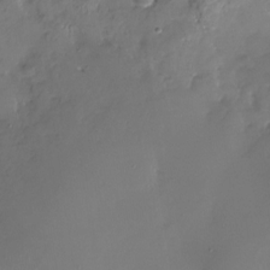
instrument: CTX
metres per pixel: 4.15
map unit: Nhu
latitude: -27.1620
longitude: -61.1214
